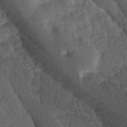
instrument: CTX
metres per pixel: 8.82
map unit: Ave
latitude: 8.6491
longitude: -106.6113
